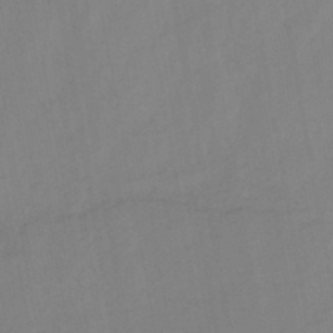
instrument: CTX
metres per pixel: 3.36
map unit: HNb
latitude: -45.0864
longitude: -38.6490
